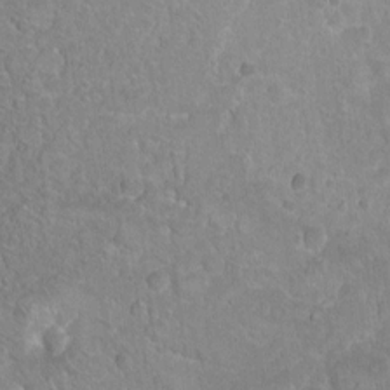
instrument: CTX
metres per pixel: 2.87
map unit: Ht
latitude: 1.5371
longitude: -32.5168
